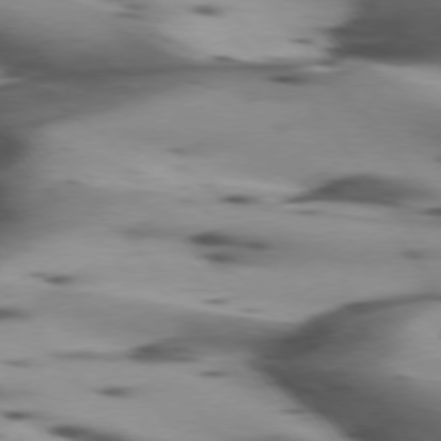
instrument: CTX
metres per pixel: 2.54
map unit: lApd
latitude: 75.1403
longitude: -63.6883
